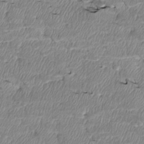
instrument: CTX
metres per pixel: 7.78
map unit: Htu
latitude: 4.1200
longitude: 151.9745
